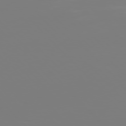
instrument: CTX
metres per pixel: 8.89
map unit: Hpe
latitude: 77.1403
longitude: -136.0444
